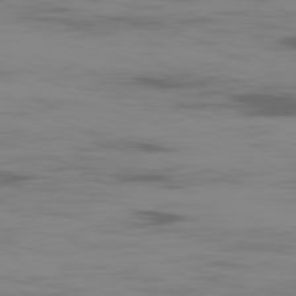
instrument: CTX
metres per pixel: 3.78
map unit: Ap
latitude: -81.0865
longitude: -62.3279
